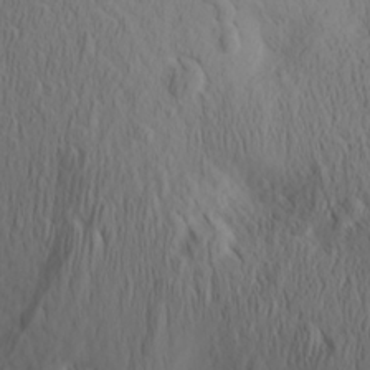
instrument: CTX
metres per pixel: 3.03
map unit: Aa
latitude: 26.1578
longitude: -144.6112
